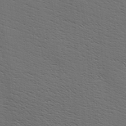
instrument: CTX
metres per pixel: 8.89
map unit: Hve
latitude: 3.6694
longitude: -125.1403
